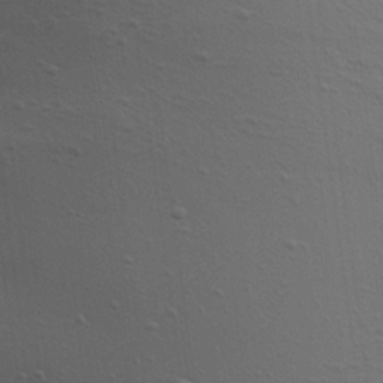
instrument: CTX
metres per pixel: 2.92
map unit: Aa
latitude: 21.8584
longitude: -141.9906
